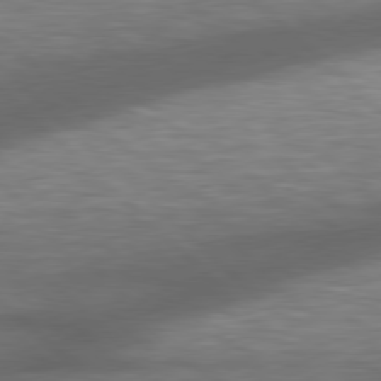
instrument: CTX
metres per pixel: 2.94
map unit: lApd
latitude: 79.0837
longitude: -116.1389
